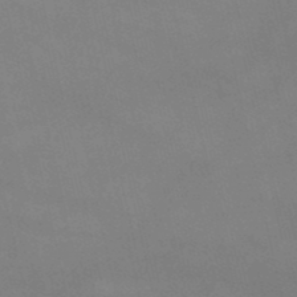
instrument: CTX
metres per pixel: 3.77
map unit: lHb
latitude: -48.4440
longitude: 70.5385
